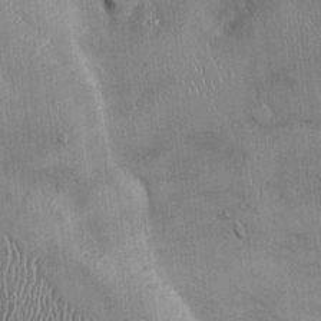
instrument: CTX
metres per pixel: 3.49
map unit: Ht
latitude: -2.8408
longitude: -13.5938
